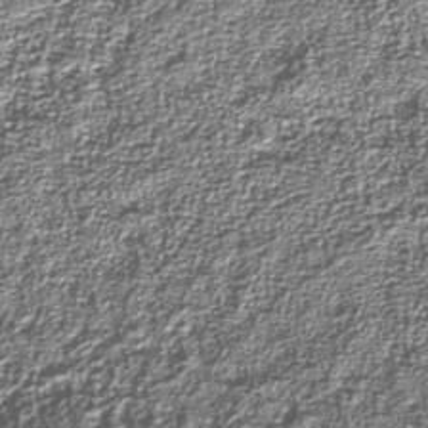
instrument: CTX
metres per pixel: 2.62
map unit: Nhu
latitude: -39.2376
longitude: -83.9150
